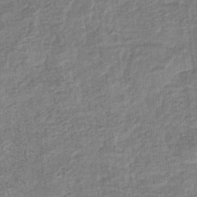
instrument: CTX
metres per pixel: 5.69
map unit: eHb
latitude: -35.5021
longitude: 79.4076
